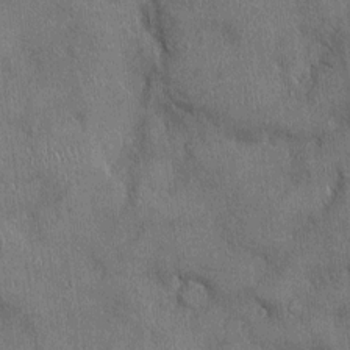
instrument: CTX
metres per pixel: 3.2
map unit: Ht
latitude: -2.7085
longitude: -14.1389
